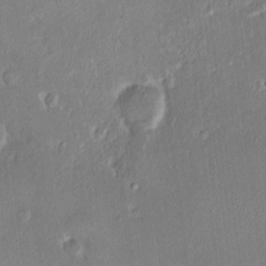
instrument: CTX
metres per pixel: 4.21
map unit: HNhu
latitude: 6.1578
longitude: 7.5777
